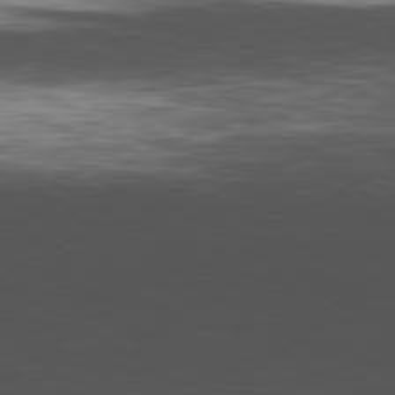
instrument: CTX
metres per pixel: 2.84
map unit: Hpe
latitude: -80.5196
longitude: 18.0283
